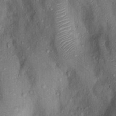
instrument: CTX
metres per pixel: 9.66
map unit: Nhu
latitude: 8.6302
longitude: -24.5923
